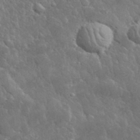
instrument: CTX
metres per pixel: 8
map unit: lHvf
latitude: 34.0633
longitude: -86.8002
